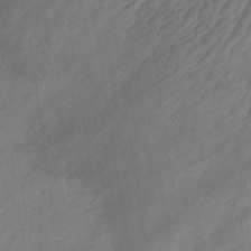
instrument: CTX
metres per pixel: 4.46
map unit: lHb
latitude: -33.6155
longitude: 71.9367
